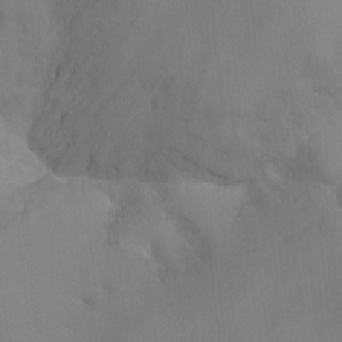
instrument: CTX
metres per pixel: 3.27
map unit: Nhu
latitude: -8.8030
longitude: -45.1025
